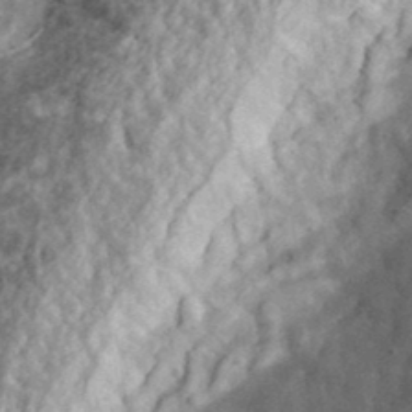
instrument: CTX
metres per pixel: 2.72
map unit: eHh
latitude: 37.1026
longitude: -79.8206
